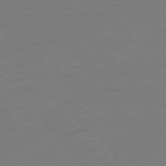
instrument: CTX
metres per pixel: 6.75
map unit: Ap
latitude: -76.7463
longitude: -95.9906
